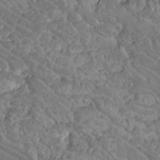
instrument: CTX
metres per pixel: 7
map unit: Htu
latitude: -8.3117
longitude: -65.1025
